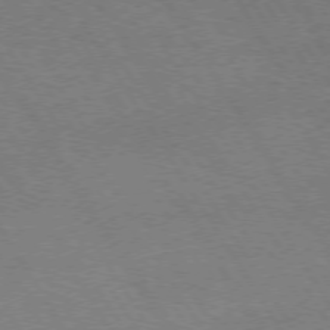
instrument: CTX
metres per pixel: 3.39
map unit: Hpe
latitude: 73.1215
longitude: -129.5371
